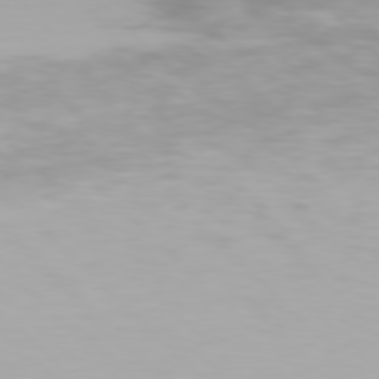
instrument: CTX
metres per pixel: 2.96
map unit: Hpe
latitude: 77.3103
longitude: -162.4034
